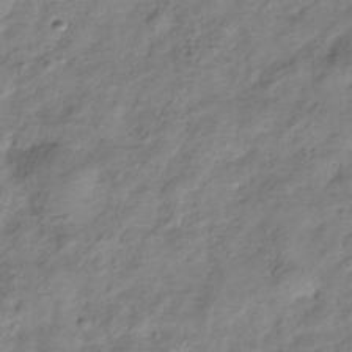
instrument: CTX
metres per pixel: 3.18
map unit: Hve
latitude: -32.6330
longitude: 89.1998
